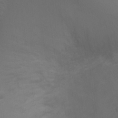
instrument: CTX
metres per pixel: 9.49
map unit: Ht
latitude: 0.8569
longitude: -22.2333
